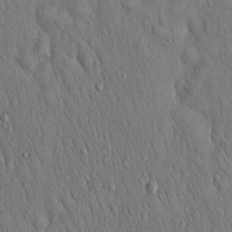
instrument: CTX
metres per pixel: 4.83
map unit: Hto
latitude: 15.9528
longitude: -58.7624
